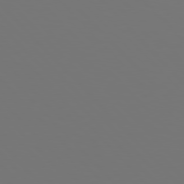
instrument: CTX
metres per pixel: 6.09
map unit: Hpe
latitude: 78.1200
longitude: -166.2333
